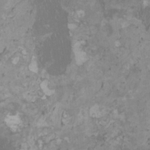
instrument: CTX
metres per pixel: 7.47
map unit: HNhu
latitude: -0.0094
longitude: 4.4251
